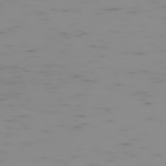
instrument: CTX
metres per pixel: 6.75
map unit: Hpe
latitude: -74.2929
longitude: 6.9163
